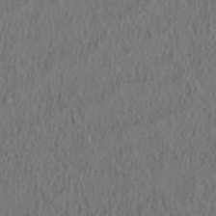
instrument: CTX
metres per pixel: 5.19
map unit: lAa
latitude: 4.7435
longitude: -113.6127
